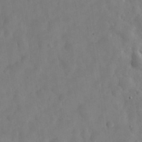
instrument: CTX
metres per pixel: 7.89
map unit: eHh
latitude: 30.4034
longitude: -73.7639
